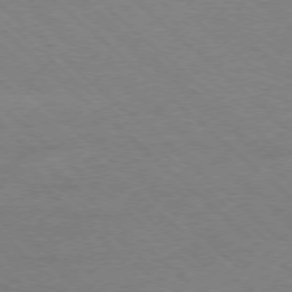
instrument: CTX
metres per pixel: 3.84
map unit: Ap
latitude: -77.6911
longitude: -86.1578
